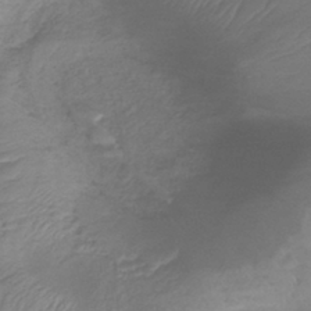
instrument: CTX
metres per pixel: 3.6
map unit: lHb
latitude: -40.9919
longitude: 78.5007
